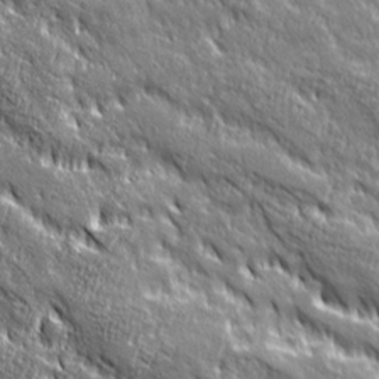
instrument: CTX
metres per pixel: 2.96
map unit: Ave
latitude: 20.2523
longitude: -135.5560
